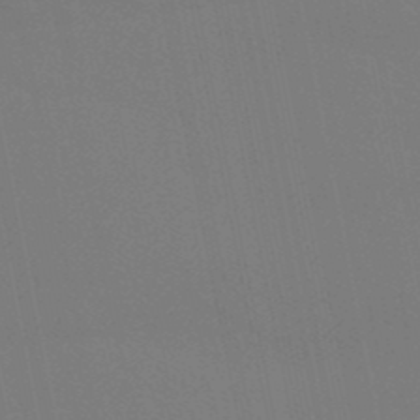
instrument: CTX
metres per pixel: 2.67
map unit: lHb
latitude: -49.5210
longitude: 75.1054
